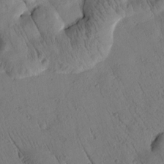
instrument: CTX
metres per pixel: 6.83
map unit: Htu
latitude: 2.8191
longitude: 178.9352
